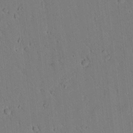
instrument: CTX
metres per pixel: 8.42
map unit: lAvf
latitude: 9.1781
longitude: 168.0661
